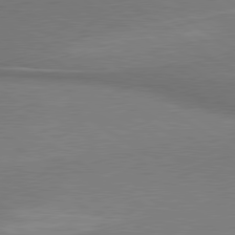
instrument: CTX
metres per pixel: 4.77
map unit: lApd
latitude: 79.9528
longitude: 179.1809
